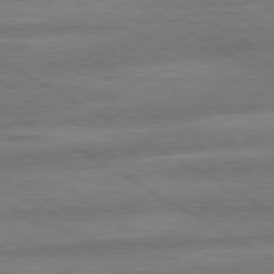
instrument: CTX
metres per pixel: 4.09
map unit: lApd
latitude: 79.9906
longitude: -166.3467
